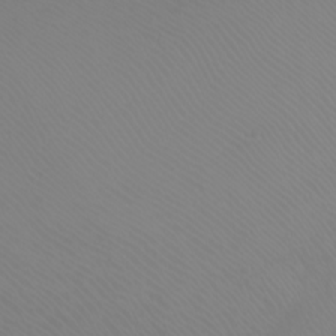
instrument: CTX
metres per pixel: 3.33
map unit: Nhu
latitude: -9.2376
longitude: -70.7435
